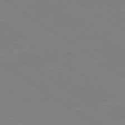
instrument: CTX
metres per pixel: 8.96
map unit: Ap
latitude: -79.9178
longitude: -66.7246
